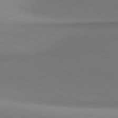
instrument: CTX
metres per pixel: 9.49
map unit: lApd
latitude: 81.3293
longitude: 143.5399
